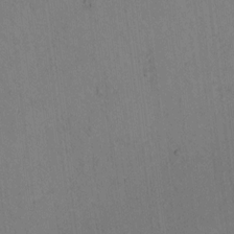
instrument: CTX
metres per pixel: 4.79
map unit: lAvf
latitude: 9.4238
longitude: 167.8422
